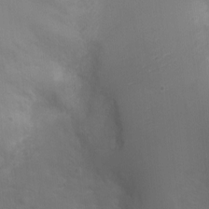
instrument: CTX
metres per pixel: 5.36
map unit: Ht
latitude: 0.8002
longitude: -22.2900
